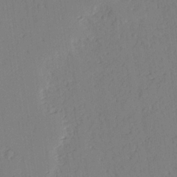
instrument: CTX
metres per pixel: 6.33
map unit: lAvf
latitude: 26.3089
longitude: -111.1025
